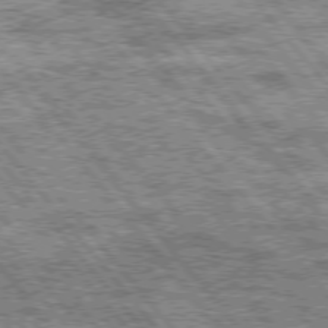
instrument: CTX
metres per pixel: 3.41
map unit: Hpe
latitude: 75.2537
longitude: -157.3103
